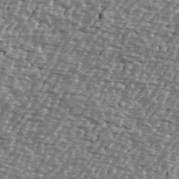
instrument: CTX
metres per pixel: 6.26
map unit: Ave
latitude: 39.7450
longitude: -112.5168
